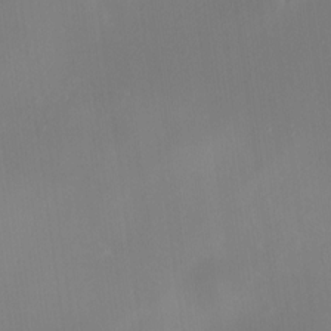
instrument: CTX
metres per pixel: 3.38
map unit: HNhu
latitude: 9.4804
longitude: 13.4077
